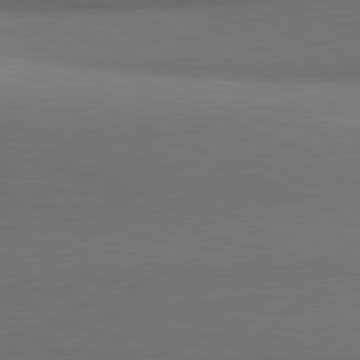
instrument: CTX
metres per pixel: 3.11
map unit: lApd
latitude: 81.4237
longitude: 153.6533
